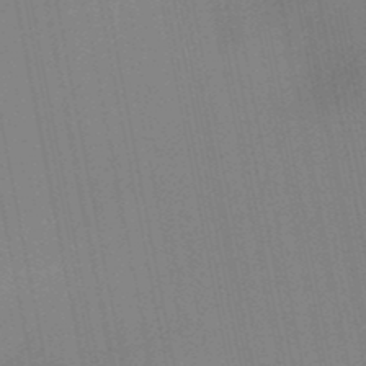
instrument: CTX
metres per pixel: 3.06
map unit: lHb
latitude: -48.7463
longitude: 67.1431
